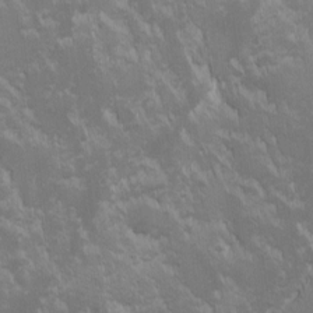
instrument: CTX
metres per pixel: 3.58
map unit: Ave
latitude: -10.2928
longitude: -117.3671
